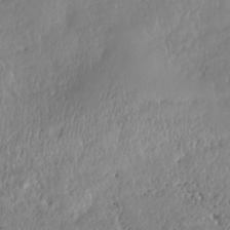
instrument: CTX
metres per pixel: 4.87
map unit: HNhu
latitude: -36.9163
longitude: 33.3510
